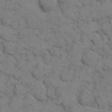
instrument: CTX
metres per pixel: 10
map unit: eHh
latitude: 7.3104
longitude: -65.2537
